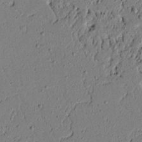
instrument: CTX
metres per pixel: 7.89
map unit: lAvf
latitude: 5.5182
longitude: 167.1431
